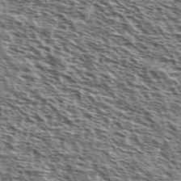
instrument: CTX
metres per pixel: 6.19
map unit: Ave
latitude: 37.4238
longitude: -110.7813
